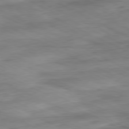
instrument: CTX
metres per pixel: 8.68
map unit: Ap
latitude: -81.2565
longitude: -82.7246
